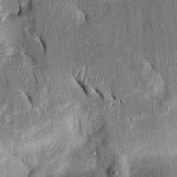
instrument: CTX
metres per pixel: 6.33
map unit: Htu
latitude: -1.0109
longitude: 150.1416
